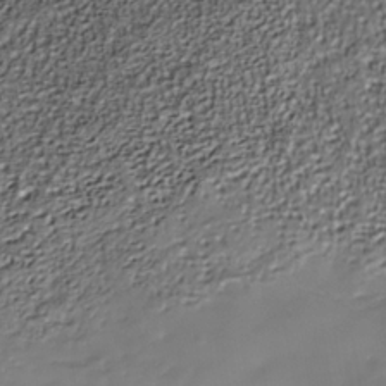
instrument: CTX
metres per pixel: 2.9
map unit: Nhe
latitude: -36.7652
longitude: -89.8017
